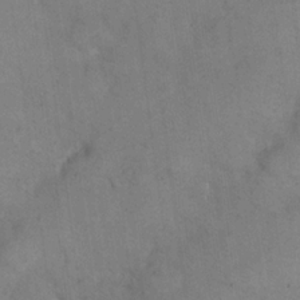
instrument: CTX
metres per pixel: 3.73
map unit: eHh
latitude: 21.8395
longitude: -60.4601
